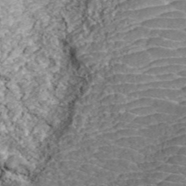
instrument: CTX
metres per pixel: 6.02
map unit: ANa
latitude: 44.0444
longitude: 37.7855
